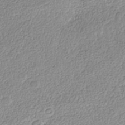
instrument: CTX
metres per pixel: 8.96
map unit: Nhe
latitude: -41.6911
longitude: -110.6302
